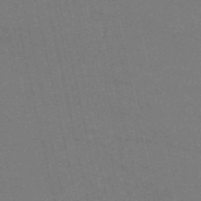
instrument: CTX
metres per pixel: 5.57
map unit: HNb
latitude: -54.8786
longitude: -38.6679
